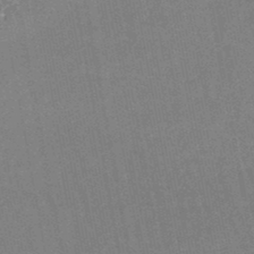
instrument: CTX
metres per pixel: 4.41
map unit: lHb
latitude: -46.9164
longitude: 78.5762
